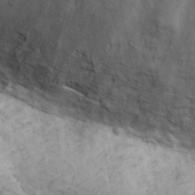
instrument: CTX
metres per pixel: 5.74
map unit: eHh
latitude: 33.7072
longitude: -66.4412
